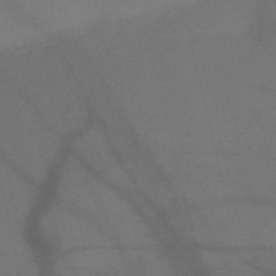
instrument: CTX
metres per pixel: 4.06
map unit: HNb
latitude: -52.0472
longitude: -46.1956
